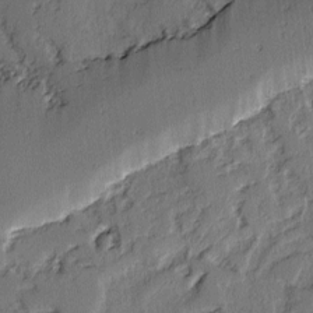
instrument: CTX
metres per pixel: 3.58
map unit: lAvf
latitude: -2.9919
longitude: -106.7435
